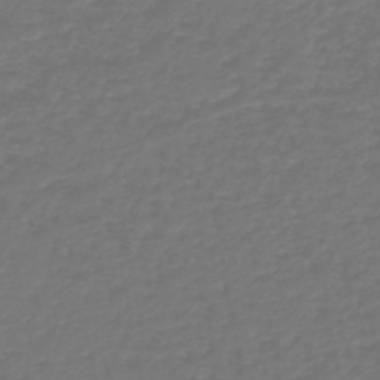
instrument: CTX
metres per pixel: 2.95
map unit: HNb
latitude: -47.1431
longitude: 55.1620
